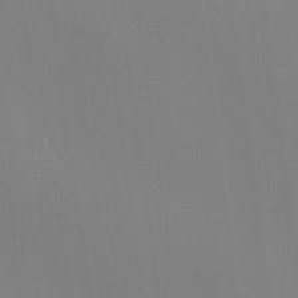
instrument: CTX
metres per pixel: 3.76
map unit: Hto
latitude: -8.5952
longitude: -46.9514
